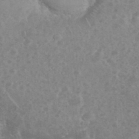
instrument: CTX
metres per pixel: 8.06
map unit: eHh
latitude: 34.9324
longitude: -62.3656
